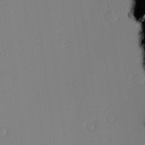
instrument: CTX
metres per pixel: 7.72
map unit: lAvf
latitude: 25.4426
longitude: -111.2348
